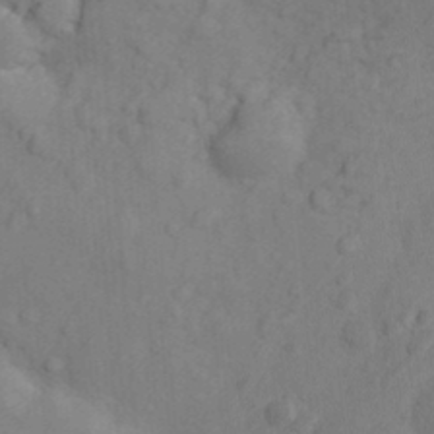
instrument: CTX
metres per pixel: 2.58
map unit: Nhu
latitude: 10.2712
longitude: -27.7072
